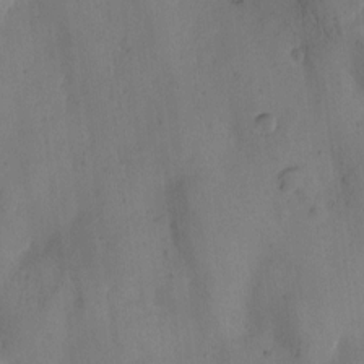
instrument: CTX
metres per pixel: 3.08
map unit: Htu
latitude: -3.1242
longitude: -176.5734
